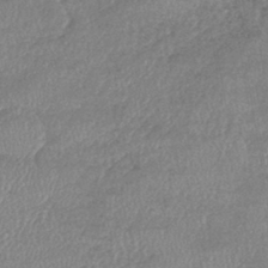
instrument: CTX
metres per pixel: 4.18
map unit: eHb
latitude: -41.1809
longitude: 80.5385
